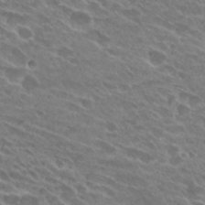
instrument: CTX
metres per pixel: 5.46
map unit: Hto
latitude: 28.0822
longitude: -42.0444
